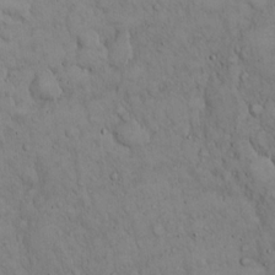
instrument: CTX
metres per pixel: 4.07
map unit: Hto
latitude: 15.2159
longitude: -58.1011
